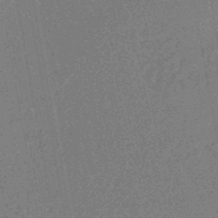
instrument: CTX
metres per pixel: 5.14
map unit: HNhu
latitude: -45.7289
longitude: 99.4643
